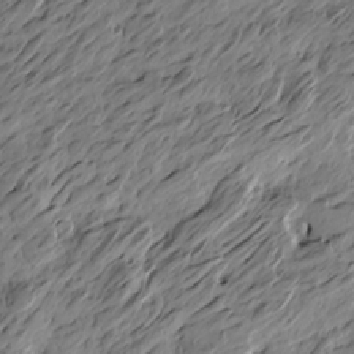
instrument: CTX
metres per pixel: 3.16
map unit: Htu
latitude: -5.4643
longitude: -178.7058
